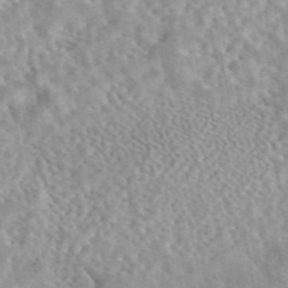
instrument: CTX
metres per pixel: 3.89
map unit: eAb
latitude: 44.2711
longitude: 109.4643
